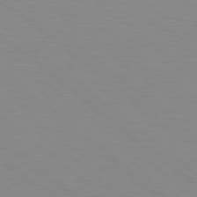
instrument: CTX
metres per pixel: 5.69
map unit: Hpe
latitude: 79.0081
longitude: -161.8016
